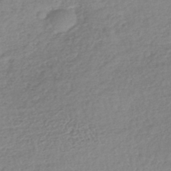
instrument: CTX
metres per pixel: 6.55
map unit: lHb
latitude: -41.7100
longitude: 68.8219
